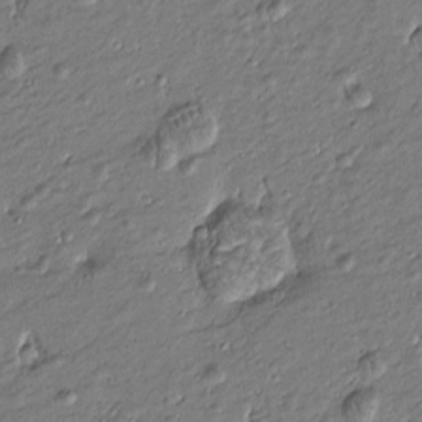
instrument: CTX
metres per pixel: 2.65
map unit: Htu
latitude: -7.1431
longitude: 177.0675
